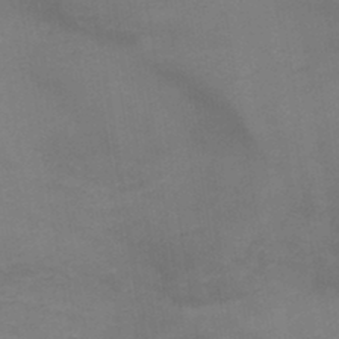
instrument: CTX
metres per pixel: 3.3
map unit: HNb
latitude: -44.9164
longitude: -45.4615
